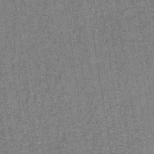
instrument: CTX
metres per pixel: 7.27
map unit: lHb
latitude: -39.7289
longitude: 60.3306
